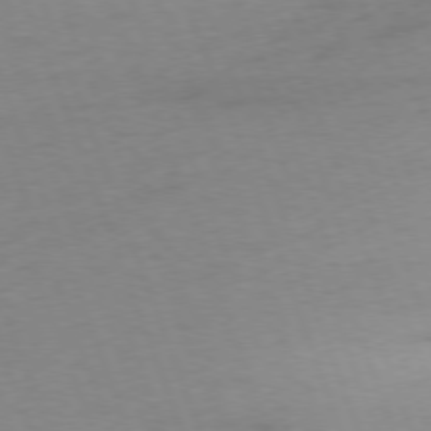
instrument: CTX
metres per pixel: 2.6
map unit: Ap
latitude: -76.2739
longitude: -72.8569
